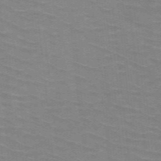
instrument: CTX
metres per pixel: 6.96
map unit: HNb
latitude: -47.5588
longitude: -45.9717
